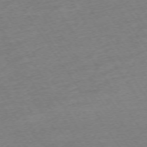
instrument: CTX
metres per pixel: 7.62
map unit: Ap
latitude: -73.8800
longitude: -84.2334
